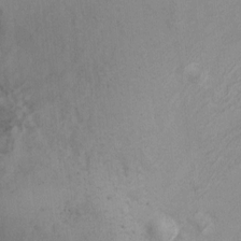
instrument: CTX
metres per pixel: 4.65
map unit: Ht
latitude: 3.2159
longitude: -27.7072
